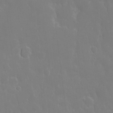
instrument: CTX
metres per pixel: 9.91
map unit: eHh
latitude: 6.4790
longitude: -69.3104
